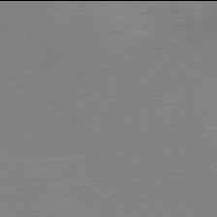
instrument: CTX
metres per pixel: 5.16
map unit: Ap
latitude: -78.0094
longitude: -62.3468
